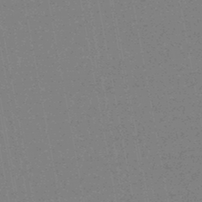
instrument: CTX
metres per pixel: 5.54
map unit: HNhu
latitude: -46.7085
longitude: 99.7666
